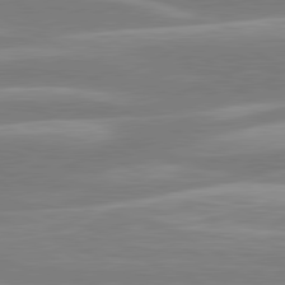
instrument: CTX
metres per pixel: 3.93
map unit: lApd
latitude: 80.9325
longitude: -134.3278
